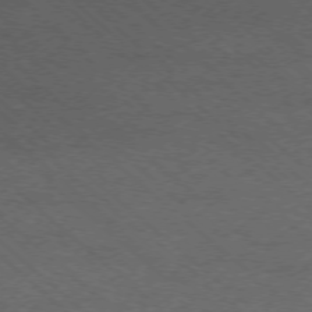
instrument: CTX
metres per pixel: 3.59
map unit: Ap
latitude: -75.8801
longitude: -79.6316
